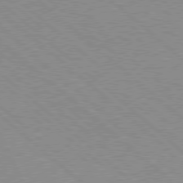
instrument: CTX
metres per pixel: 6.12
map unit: Hpe
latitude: 77.9339
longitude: -154.3467
